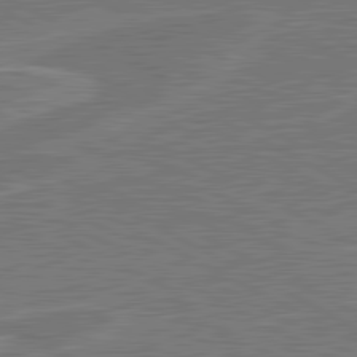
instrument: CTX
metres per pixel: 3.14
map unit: lApd
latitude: 81.3293
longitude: 122.2551
